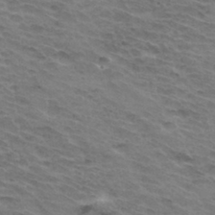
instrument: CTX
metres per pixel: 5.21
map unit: Hto
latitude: 33.9717
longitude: -43.9528
